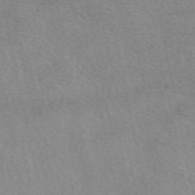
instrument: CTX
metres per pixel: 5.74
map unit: eAb
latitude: 49.1403
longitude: 106.7841
